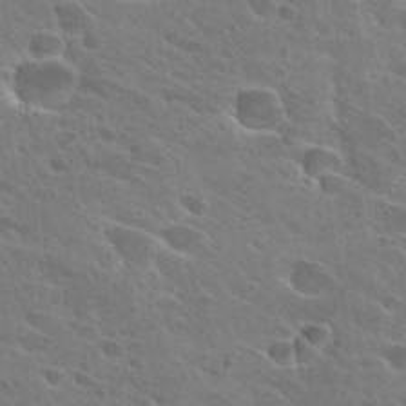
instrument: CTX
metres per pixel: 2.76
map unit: Hto
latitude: 26.6113
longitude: -41.3859
